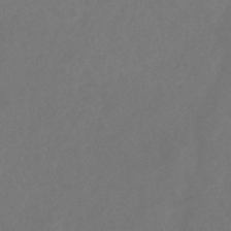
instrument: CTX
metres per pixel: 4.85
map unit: eHb
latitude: -35.7289
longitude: 78.7463
